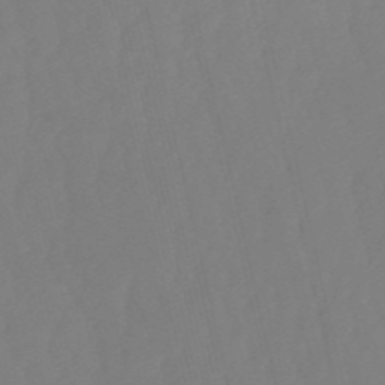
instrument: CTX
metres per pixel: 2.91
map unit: eHb
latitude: -50.2928
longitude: 76.7274
